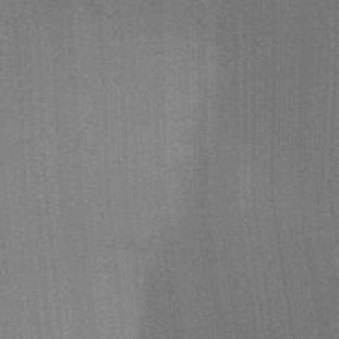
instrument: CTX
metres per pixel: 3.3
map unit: Aa
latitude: 32.8569
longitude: -142.9136
